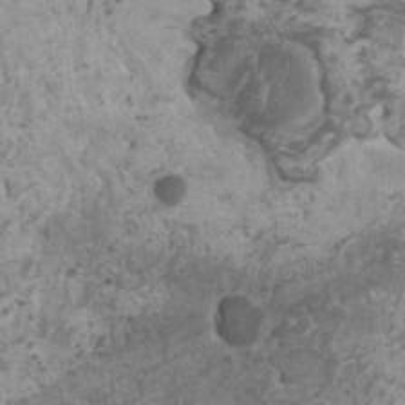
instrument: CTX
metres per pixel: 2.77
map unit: HNhu
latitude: 1.8772
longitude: 3.7288
